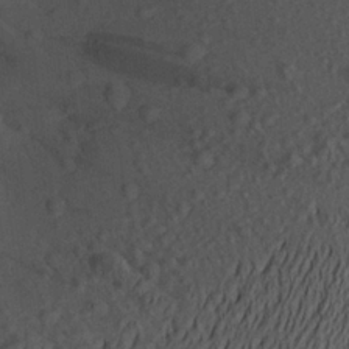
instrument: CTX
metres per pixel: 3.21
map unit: Aa
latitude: 22.8002
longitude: -147.0648
